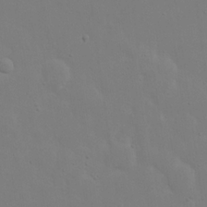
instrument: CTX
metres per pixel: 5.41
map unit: eHh
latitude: 20.0444
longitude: -72.1200
